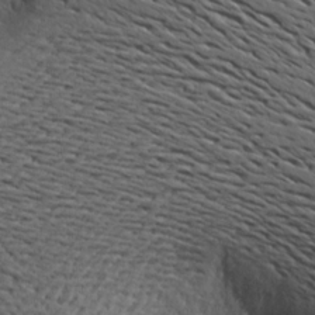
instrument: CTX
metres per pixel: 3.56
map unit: Aa
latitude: 14.6680
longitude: -140.9324
